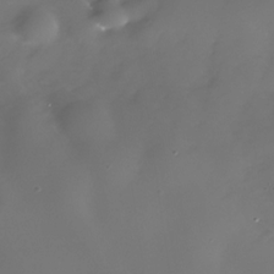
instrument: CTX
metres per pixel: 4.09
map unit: Nhe
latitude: -33.0109
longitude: -88.6680
